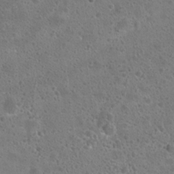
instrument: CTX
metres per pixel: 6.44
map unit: Hto
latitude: 23.1214
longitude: -48.4034
